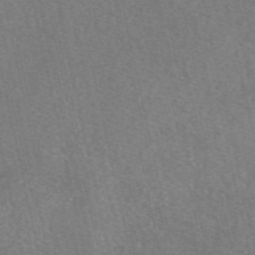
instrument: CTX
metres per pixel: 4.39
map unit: eAb
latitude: 48.3467
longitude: 105.4076
